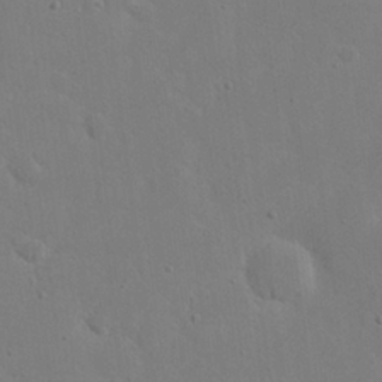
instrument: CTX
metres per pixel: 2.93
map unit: eHh
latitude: 20.2334
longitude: -71.2537
